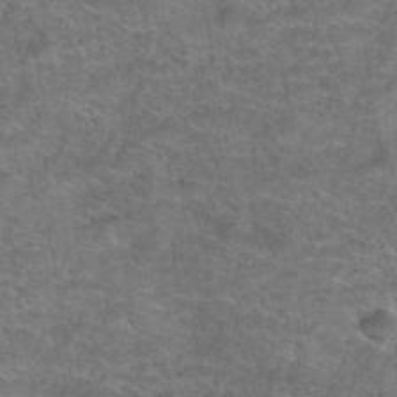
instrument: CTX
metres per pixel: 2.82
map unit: Hto
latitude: 39.4993
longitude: -42.6680
